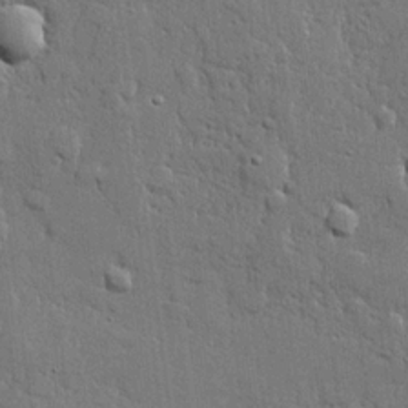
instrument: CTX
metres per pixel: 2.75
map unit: lHvf
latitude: 22.1956
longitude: 145.2376
